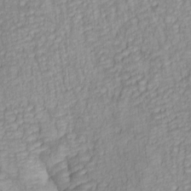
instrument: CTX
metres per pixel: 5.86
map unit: lAa
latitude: 6.1389
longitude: -115.0080
